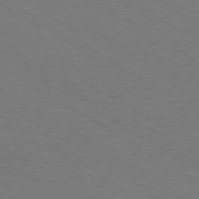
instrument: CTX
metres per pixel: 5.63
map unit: Hpe
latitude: -80.4818
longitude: 16.1228
